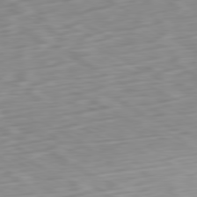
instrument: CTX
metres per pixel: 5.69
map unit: Ap
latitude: -80.7652
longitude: -70.7057
